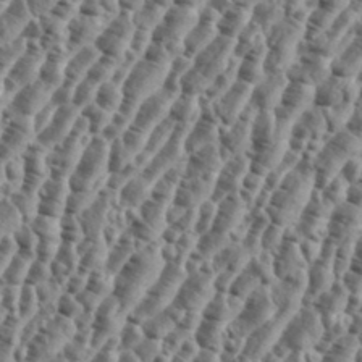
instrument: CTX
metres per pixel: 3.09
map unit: eHh
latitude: 36.3467
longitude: -135.8205
